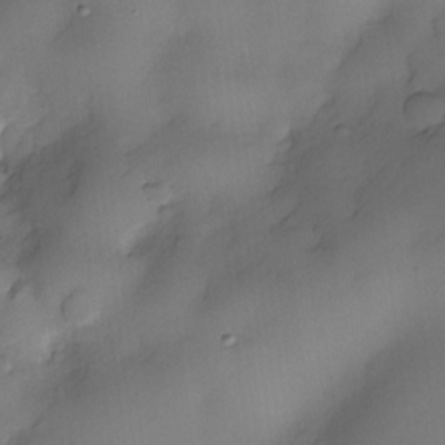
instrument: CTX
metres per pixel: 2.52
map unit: eHh
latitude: -23.2943
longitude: 15.2565
